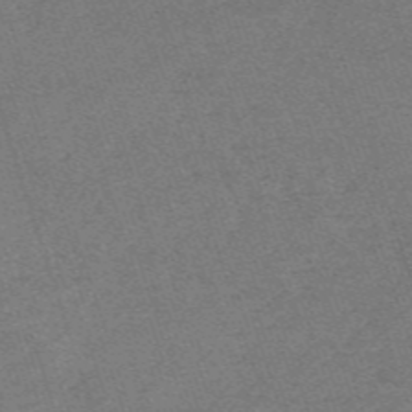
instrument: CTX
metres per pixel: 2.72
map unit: HNb
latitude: -56.2361
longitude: -44.7435
